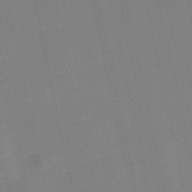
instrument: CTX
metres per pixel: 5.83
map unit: Nve
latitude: -57.7666
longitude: 50.5007
